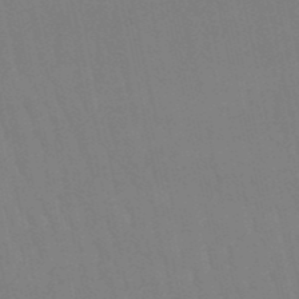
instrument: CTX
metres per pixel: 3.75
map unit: lHb
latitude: -50.3684
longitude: 70.9920
